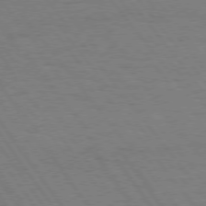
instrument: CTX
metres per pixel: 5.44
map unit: Hpe
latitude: 74.9514
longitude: -136.9892
